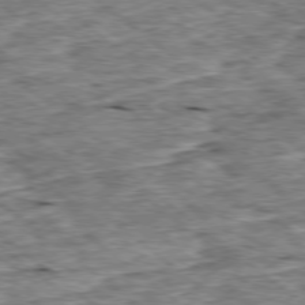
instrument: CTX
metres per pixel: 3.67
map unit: Ap
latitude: -79.1242
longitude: -86.9325
